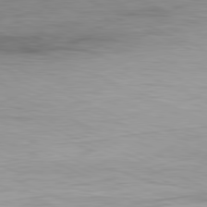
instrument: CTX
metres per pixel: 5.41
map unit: Ap
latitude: -81.6722
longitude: -75.2348
